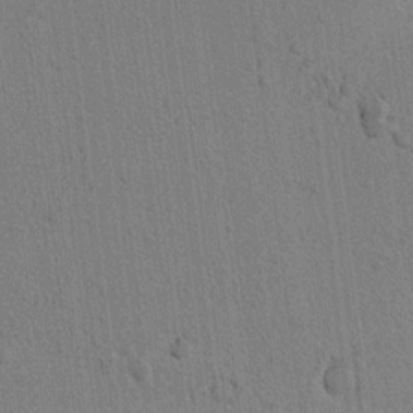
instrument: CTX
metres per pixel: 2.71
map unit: lAvf
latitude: 8.1011
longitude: 165.4833
